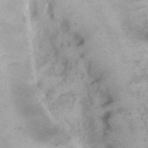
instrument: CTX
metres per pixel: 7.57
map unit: Hto
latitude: 12.5546
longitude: -60.8191
